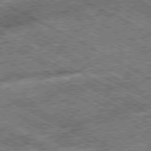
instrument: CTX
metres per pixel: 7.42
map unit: Ap
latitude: -80.3307
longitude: -78.3468
